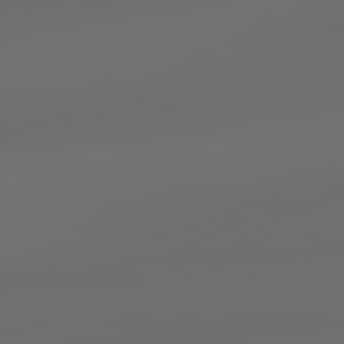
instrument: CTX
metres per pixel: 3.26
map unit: lApd
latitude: 83.6693
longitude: -127.1592
